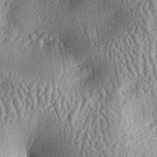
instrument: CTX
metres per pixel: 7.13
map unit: lAa
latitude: -6.6518
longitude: -127.7828
